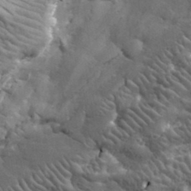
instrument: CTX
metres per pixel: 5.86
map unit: lHvf
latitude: 34.5734
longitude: -86.8569
